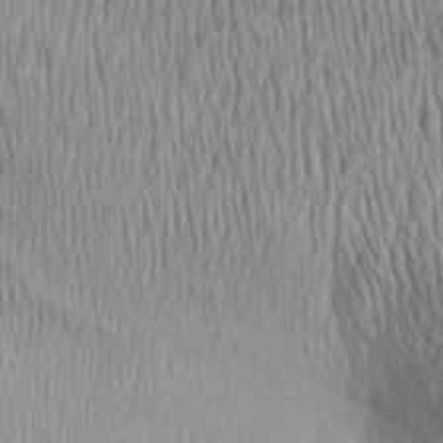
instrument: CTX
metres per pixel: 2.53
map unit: Aa
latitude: 29.2159
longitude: -138.4412
